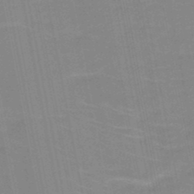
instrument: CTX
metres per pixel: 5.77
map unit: HNb
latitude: -48.6897
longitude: -47.7261
